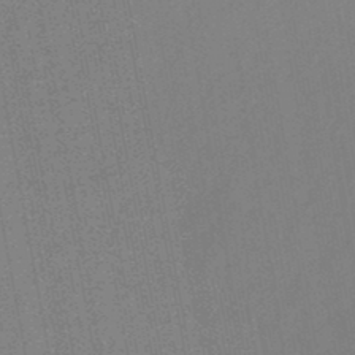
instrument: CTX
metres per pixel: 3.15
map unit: HNb
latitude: -47.1053
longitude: -39.1970
